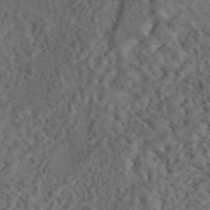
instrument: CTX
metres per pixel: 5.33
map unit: eAb
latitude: 43.7828
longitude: 116.1983
